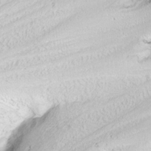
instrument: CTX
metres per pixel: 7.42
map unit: Nhu
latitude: -10.2173
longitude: -68.1577
